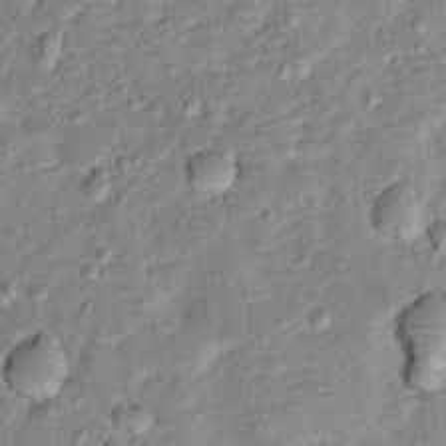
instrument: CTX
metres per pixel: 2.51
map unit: Hto
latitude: 12.8758
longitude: -38.5924
